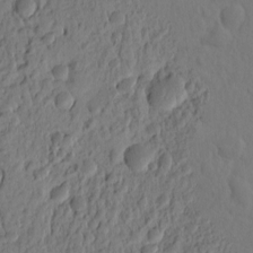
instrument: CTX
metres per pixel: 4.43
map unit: eHh
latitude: -1.4455
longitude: 14.9353
